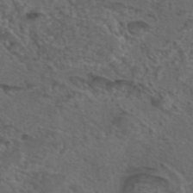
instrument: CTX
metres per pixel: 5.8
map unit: eAb
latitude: 43.8394
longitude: 104.6707
